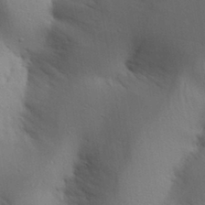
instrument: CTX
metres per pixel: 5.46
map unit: Aa
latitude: 30.7058
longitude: -145.0647
